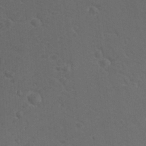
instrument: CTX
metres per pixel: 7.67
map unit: lAvf
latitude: -9.8989
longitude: -121.0837
